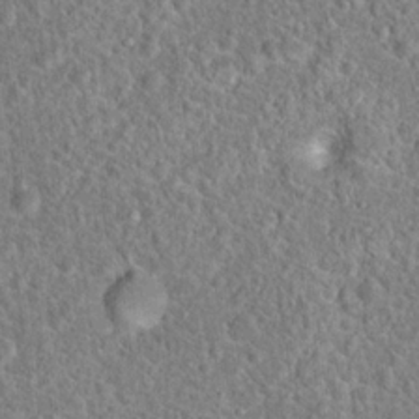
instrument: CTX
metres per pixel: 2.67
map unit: Hto
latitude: 19.2726
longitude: -42.8947
